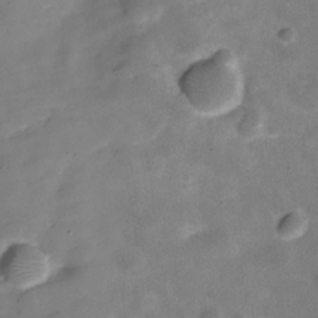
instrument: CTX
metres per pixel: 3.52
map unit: Hve
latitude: -31.2565
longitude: 92.8975
